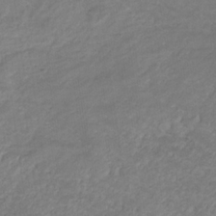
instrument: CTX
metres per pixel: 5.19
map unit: eHb
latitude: -32.1606
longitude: 68.1605
